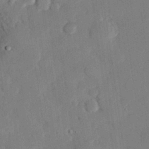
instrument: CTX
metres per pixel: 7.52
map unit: eHh
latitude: 28.0633
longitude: -82.1011
